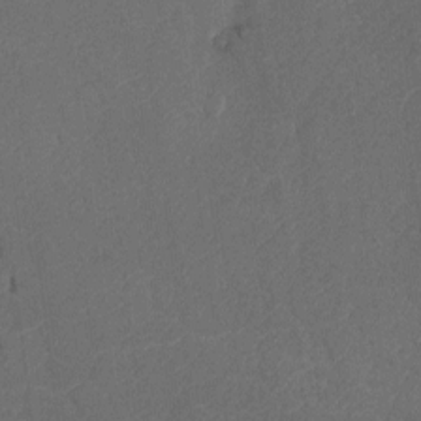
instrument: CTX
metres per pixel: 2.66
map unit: Aa
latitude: -7.6344
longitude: -72.1200
